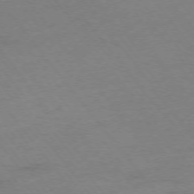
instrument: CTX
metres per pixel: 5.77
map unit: Ap
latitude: -75.7856
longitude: -73.0837
